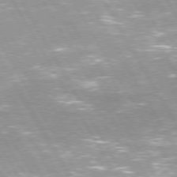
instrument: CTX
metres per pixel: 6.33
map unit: Hpe
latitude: 74.2712
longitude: -141.5938
